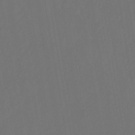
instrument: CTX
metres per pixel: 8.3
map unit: eHb
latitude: -43.7288
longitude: 87.7478
